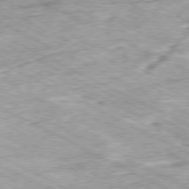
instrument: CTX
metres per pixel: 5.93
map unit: Ap
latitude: -79.8233
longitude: -67.4804
